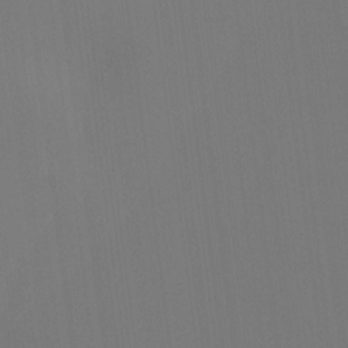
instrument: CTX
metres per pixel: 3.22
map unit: Ht
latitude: -15.5588
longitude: -42.2334
